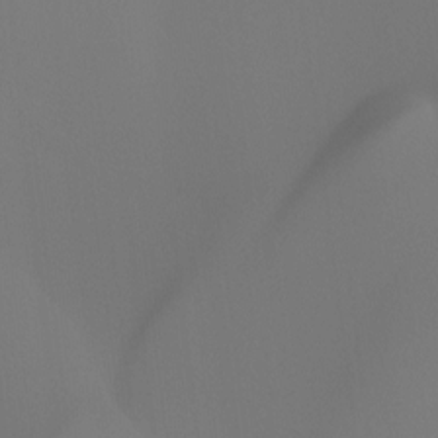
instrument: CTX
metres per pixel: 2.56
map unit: Hto
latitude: -8.6329
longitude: -46.3845
